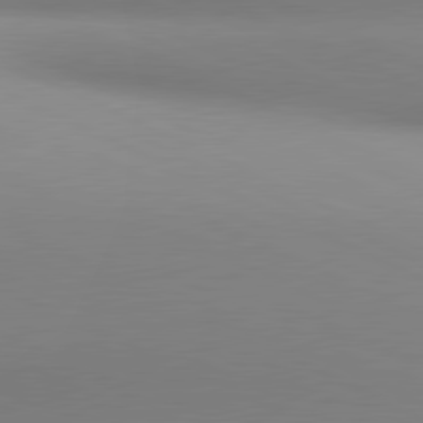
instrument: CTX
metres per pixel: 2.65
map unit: lApd
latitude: 81.0269
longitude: 143.1809
